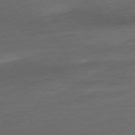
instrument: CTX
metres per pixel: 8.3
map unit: Ap
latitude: -77.4643
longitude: -70.8380
